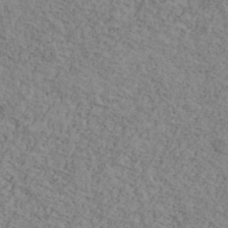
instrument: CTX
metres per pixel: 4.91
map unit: Ave
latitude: 41.9906
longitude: -109.7827
